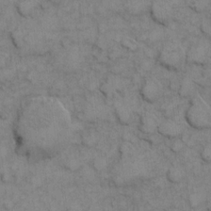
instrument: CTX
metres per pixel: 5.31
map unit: eHh
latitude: 7.3293
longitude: -64.9703
